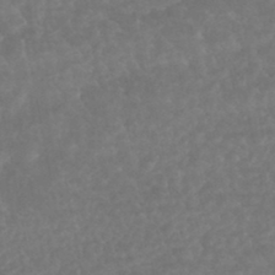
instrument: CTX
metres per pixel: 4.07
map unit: HNhu
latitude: -45.8233
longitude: 97.8989
